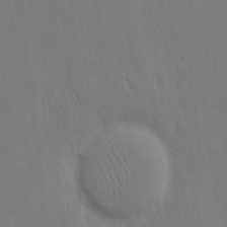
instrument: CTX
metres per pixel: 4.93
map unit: eHh
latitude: 12.9136
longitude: -70.3845
